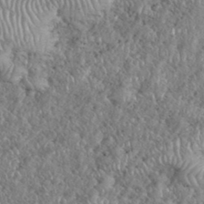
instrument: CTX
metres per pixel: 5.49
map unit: eHh
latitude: 38.2900
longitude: -57.1970
